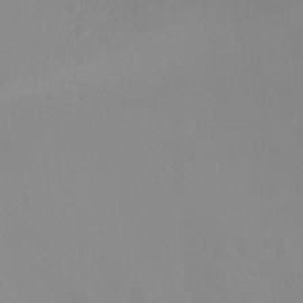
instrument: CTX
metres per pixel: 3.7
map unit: Ht
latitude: 1.1592
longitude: -20.9703
